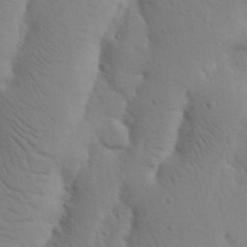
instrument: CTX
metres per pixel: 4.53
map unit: Nhu
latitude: 16.5735
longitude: -75.8205
